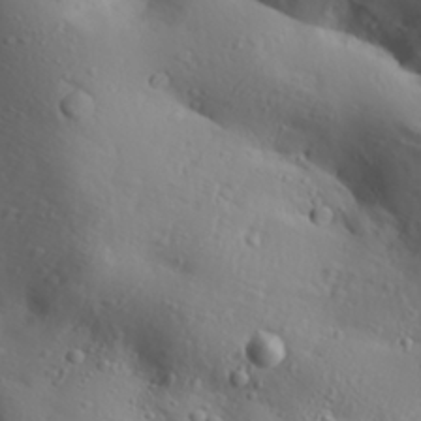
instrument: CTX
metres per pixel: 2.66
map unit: Aa
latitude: 30.4790
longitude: -132.6679
